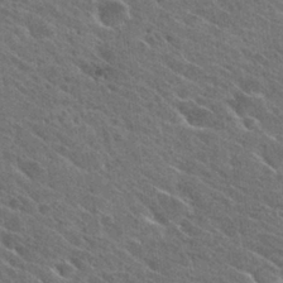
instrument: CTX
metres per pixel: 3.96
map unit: Hto
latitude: 26.3278
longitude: -40.8002
